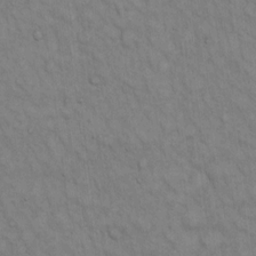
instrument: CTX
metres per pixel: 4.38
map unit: Hto
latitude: 13.1403
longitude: -60.6301
